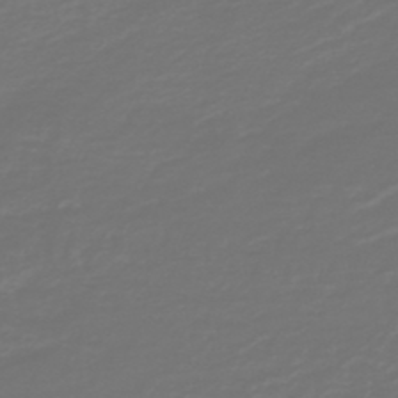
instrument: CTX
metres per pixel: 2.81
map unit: HNb
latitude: -47.3887
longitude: 54.5952
